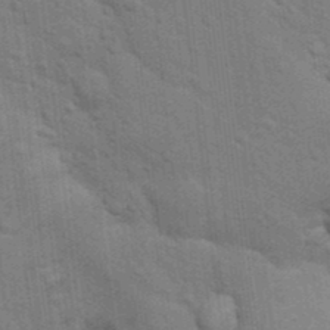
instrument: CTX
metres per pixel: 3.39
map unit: Nhu
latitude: 15.6505
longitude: -30.0444
